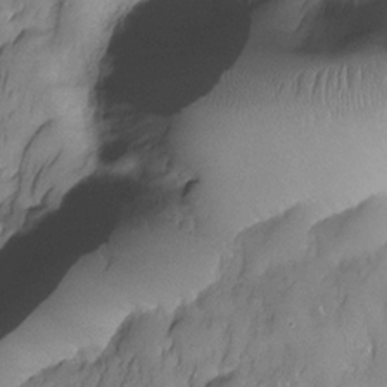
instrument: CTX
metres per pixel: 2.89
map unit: Nhe
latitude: -29.7667
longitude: -140.1577
